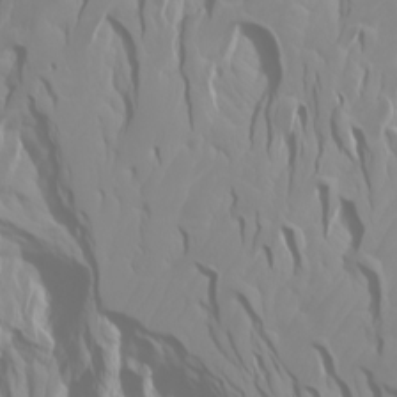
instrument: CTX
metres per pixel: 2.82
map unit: Htu
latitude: -4.5196
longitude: -88.7058
